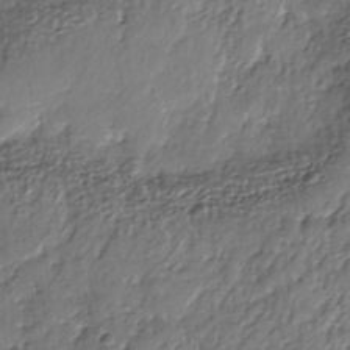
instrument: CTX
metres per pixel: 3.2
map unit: Nhe
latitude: -37.5399
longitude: -148.1956
